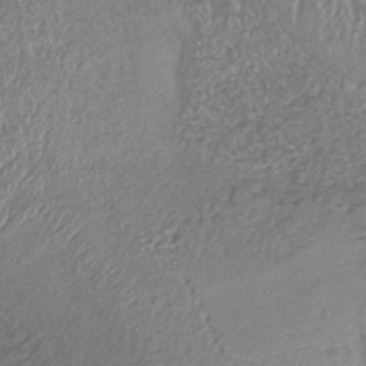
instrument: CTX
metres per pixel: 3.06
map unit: lHb
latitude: -37.0108
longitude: 68.1227
